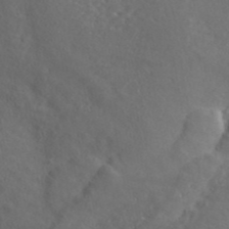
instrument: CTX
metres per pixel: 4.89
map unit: ANa
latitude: 44.9702
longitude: 44.7463
